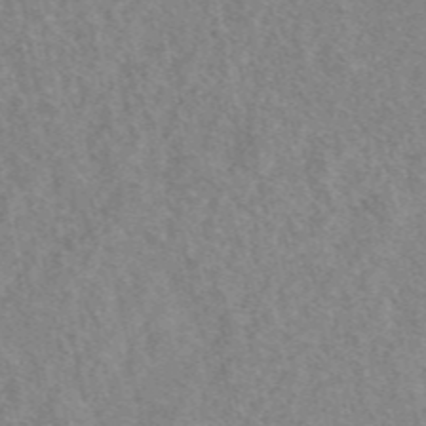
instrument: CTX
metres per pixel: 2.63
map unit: eAb
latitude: 47.7261
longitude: 118.6896
